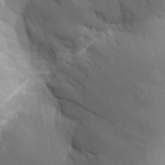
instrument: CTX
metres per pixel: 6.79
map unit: Aa
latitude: 30.7058
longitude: -144.9136
